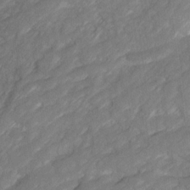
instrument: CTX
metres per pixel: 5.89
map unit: Ave
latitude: 16.8758
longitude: -135.1214
